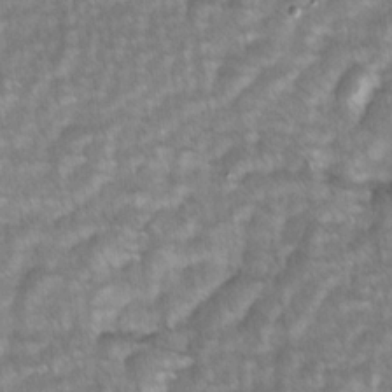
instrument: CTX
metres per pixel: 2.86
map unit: lAvf
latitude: -1.7289
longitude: -113.6694
